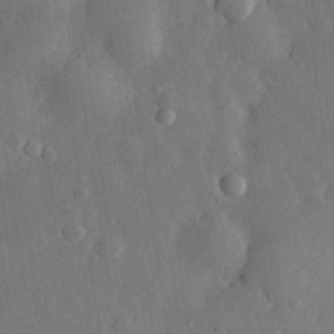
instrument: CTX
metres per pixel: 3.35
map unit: eHh
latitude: 28.9702
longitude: -79.2915
